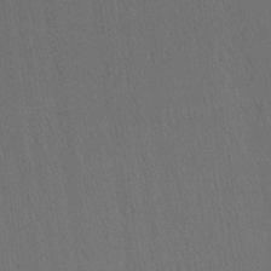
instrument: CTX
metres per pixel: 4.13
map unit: Ave
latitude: 21.1214
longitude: -136.8758
